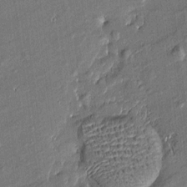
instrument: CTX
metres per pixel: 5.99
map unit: Htu
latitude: -7.9745
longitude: 176.9731
